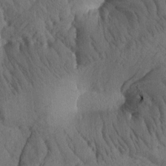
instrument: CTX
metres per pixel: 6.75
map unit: Htu
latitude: 2.1955
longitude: 179.1998
